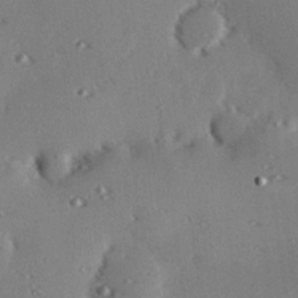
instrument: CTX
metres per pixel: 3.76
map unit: eHh
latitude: 22.6301
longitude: -90.1200
